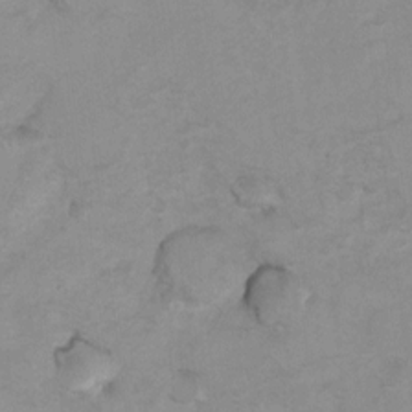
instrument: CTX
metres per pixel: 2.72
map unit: Hto
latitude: 7.7639
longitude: -35.2726
